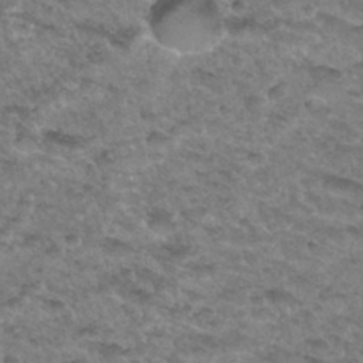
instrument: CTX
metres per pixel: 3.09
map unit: Hto
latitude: 33.6694
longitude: -48.8191
